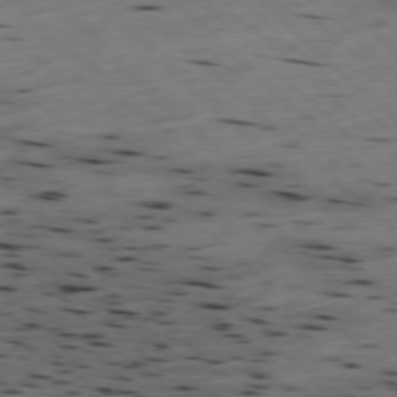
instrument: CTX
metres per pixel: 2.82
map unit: Hpe
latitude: -78.1039
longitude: -19.6882
